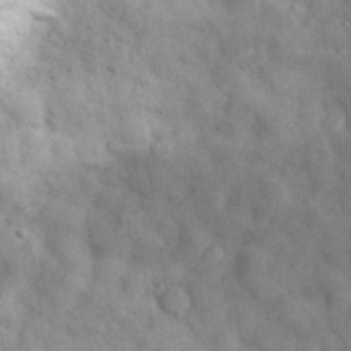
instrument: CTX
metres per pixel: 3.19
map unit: eHh
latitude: 32.5546
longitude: -70.8002
